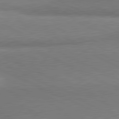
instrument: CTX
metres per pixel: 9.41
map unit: lApd
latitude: 81.0647
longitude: 164.3684
